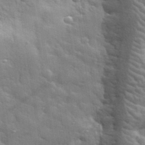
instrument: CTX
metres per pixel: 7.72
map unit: lHvf
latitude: 33.9528
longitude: -81.6694
